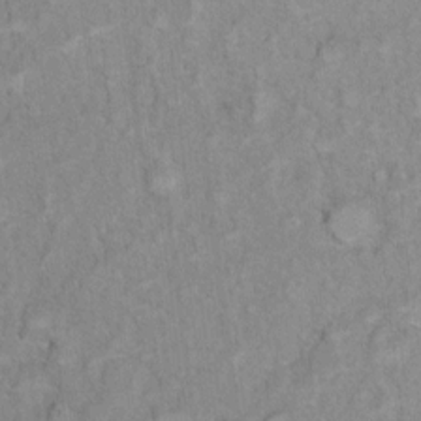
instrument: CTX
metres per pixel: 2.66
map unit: Ht
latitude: 6.1200
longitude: -36.8758
